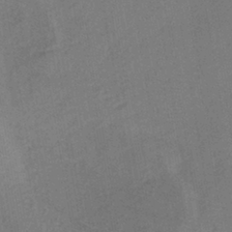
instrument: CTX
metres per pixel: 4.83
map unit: lHb
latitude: -41.3132
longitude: 67.6722
